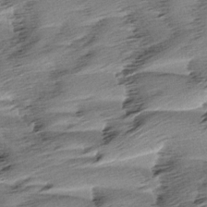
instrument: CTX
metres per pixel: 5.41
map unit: Aa
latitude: 5.9717
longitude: -137.2537
